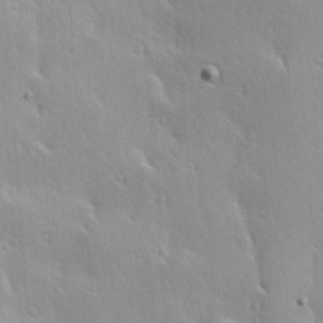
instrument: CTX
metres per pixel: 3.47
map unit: Hve
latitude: 23.3859
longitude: -96.8191
